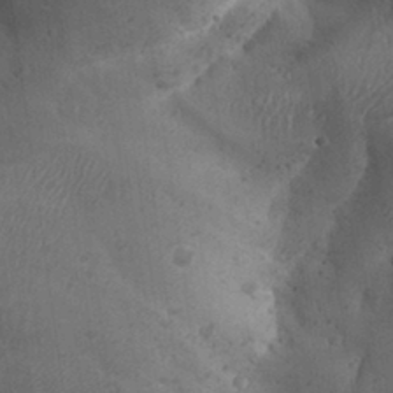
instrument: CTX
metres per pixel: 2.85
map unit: Aa
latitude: 31.2537
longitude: -133.0081
